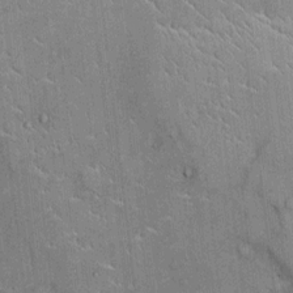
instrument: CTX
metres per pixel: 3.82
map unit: Ht
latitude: -3.8611
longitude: -13.6316
